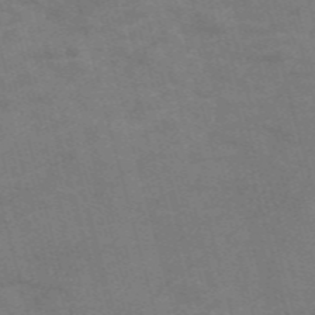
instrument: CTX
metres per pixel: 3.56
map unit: Nve
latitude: -58.7274
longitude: 51.9178
